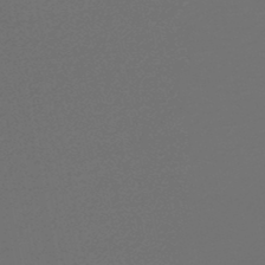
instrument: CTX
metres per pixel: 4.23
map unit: HNb
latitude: -47.3131
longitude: 56.2550
